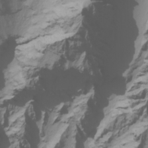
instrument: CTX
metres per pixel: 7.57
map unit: Nhu
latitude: -4.2172
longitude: -86.5546
